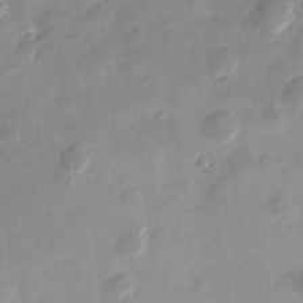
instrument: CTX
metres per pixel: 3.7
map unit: Htu
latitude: -2.9541
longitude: -176.1389
